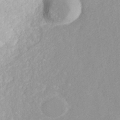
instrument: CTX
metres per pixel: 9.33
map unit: ANa
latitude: 40.5923
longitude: 23.4455
